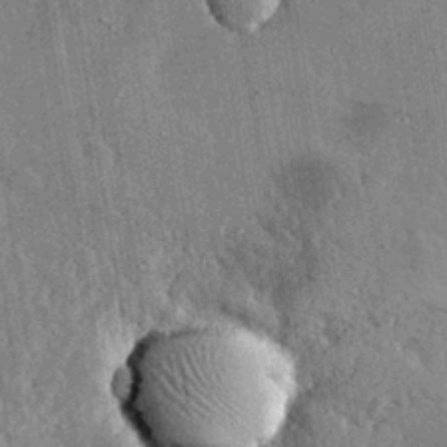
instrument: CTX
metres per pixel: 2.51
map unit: lHvf
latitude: 33.0647
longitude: -91.5938
